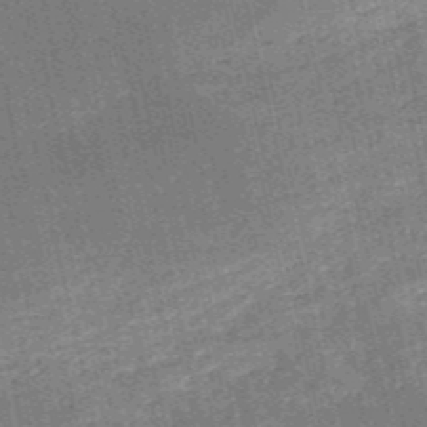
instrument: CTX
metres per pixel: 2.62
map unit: HNb
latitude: -51.9745
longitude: -41.2348
